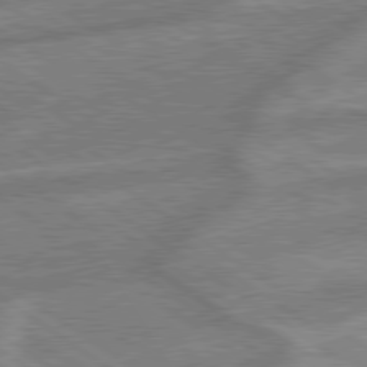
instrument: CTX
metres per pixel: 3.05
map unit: lApd
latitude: 79.2726
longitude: -171.9339
